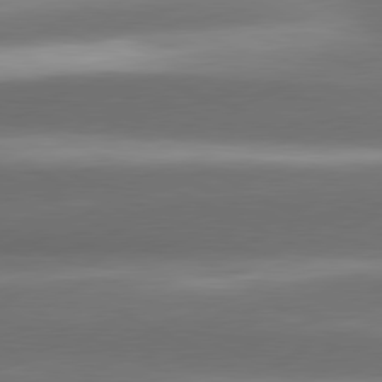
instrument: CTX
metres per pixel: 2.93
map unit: lApd
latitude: 80.7246
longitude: -142.8191
